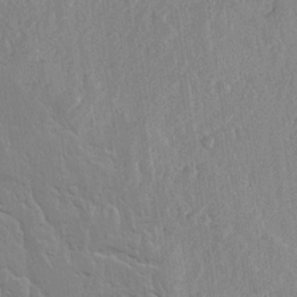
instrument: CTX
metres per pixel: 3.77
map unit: lHvf
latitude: 18.2144
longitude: -116.7435
